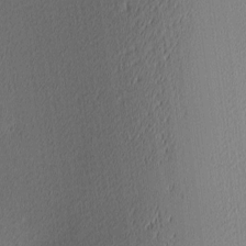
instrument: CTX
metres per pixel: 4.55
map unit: Ave
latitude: 3.5938
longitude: -114.1010
